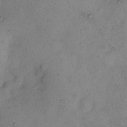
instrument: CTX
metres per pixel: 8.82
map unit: eHh
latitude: 10.5735
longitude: -62.5357
